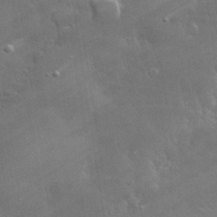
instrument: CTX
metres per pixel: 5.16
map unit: lHvf
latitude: 31.7639
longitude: -93.6127
